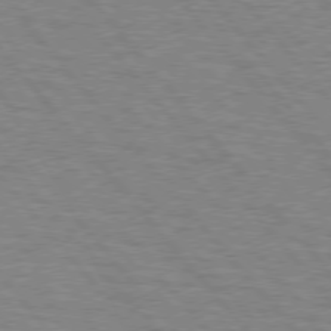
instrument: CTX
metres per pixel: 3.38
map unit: lApd
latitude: 75.8961
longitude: -75.1214
